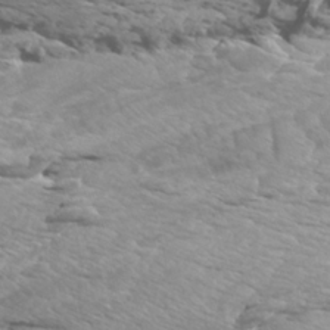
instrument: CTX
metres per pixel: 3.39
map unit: Htu
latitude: -6.2739
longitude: -75.2726
